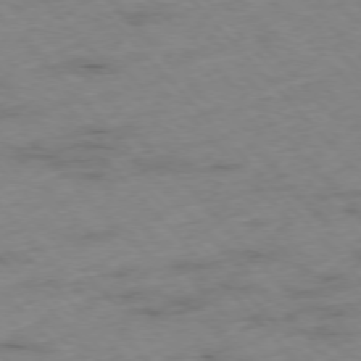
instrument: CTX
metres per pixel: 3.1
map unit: Hpe
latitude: -76.4818
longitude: -17.3671
